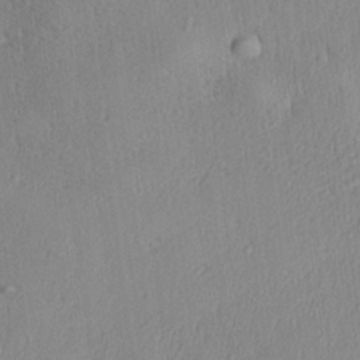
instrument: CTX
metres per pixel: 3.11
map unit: Aa
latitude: 28.1011
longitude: -138.1389
